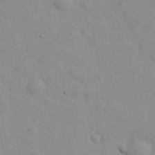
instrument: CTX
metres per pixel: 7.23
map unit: eHh
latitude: 29.5371
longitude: -74.2145
